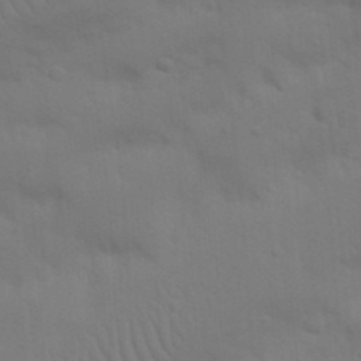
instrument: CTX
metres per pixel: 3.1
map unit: Nhu
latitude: 21.4805
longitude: -73.0270
